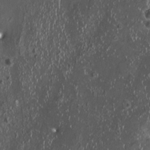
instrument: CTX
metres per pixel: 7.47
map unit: HNhu
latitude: -0.0094
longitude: 1.0109
